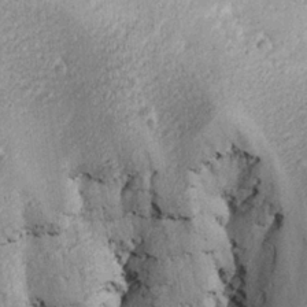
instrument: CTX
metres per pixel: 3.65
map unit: Ave
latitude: 22.9514
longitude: -133.8772
